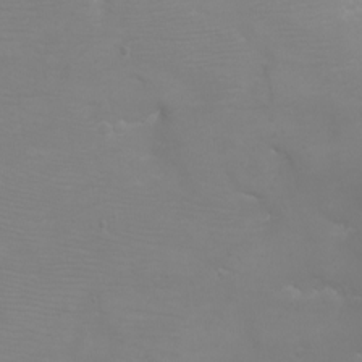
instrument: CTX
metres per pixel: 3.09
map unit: eHh
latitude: -6.4062
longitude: -79.0648
